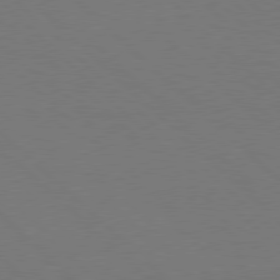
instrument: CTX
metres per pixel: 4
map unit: Hpe
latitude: 77.8961
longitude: -149.6883
